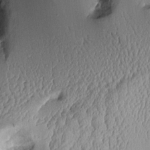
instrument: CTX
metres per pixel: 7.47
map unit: Aa
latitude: 9.8017
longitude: -128.7435
